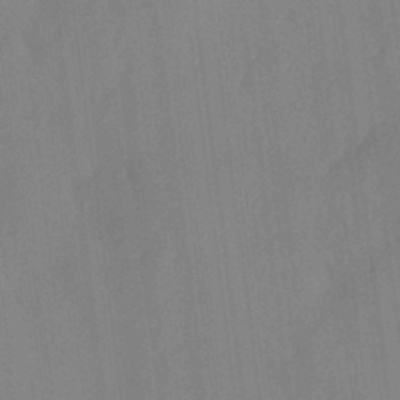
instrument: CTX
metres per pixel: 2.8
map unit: HNhu
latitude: 6.2334
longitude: 0.1984
